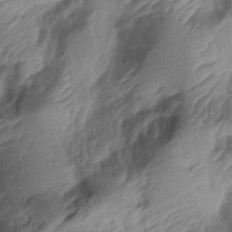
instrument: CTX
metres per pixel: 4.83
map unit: lAa
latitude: -5.2754
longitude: -123.7261
